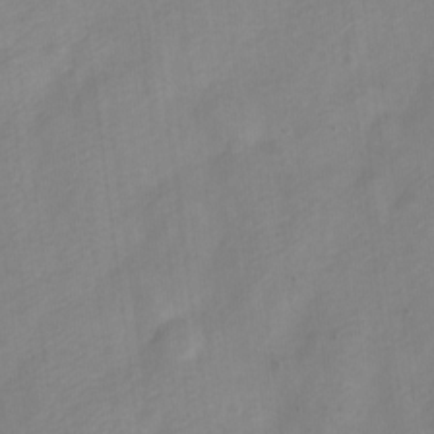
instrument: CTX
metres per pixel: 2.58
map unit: Nve
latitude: -22.2173
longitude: 106.5007
